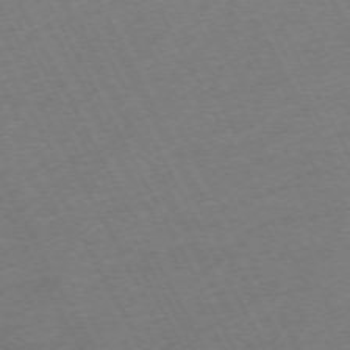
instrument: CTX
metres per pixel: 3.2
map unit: Hpe
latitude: -72.2172
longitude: 8.2550
